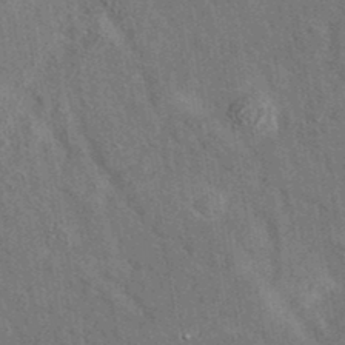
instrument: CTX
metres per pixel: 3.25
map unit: eAb
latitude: 35.6127
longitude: 114.3873
